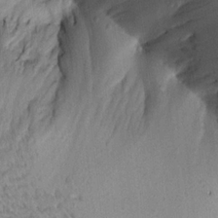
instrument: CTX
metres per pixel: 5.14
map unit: Aa
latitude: 20.1200
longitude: -147.0459
